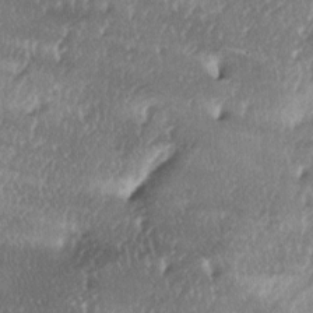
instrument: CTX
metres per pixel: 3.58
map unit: lAa
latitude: -4.9352
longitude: -125.5938
